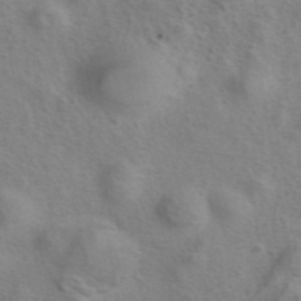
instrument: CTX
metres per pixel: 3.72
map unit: eAb
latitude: 41.6127
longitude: 104.7841
